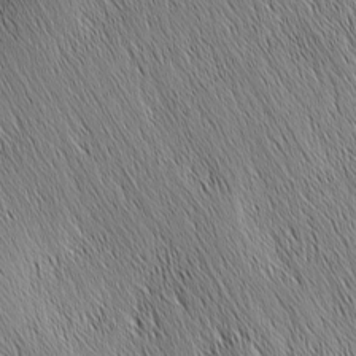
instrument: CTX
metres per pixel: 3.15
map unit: Nhu
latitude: -4.9730
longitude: -150.2522
